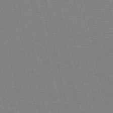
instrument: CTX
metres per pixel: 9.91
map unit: HNb
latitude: -48.3496
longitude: -41.3103
